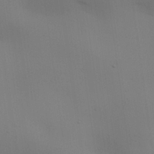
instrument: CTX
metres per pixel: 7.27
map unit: Aa
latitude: 26.6869
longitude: -130.1956
